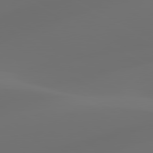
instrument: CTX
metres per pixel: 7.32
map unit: lApd
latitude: 80.5357
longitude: -85.7450
